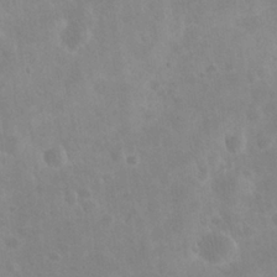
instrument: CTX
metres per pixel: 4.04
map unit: eHh
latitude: 26.0255
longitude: -65.9150
